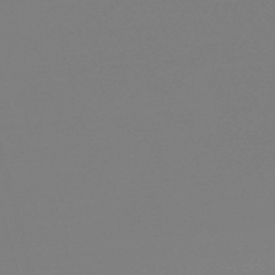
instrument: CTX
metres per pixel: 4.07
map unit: lHb
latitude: -49.5022
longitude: 68.6518
